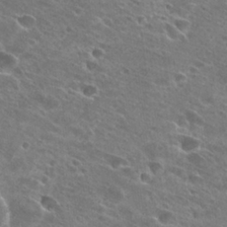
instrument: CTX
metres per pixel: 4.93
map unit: Hto
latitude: 26.7813
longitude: -41.8583
